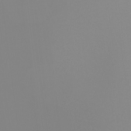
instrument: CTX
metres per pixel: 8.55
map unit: Ht
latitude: -14.6708
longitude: -51.4426
